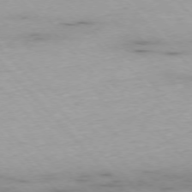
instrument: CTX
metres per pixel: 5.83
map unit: Ap
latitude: -76.3684
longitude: -89.5560
